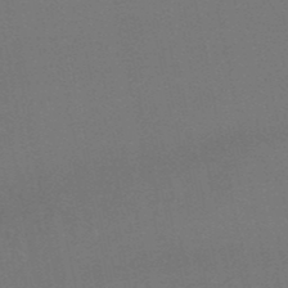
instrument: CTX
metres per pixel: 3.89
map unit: lHb
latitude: -50.5574
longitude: 81.6722
